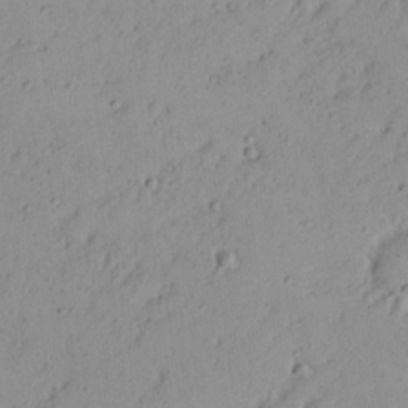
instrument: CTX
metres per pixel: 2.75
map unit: Nhu
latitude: 21.4805
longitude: -70.8569
